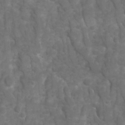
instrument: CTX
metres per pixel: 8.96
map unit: Ave
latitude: 16.5357
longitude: -132.6302
